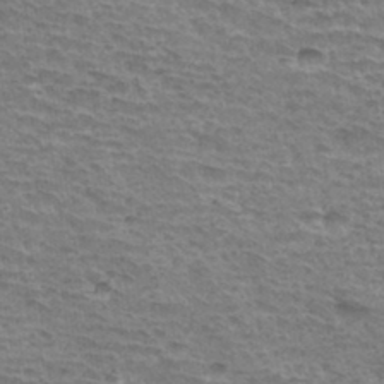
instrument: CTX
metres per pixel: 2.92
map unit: Hto
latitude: 35.2726
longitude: -43.3860
